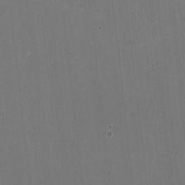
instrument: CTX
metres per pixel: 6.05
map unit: HNhu
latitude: -2.2172
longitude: -3.3104
